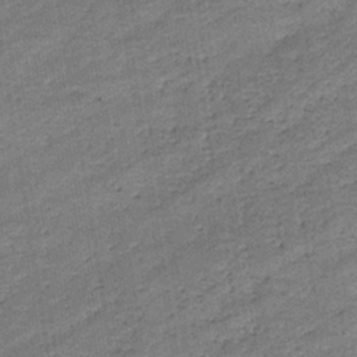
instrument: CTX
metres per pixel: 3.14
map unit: eHb
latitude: -37.1053
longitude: 77.9556
